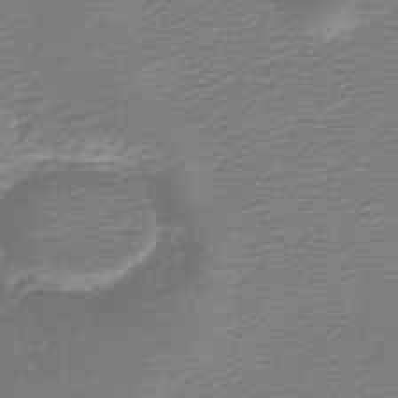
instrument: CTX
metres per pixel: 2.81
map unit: lHb
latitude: -45.1809
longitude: 61.3321
